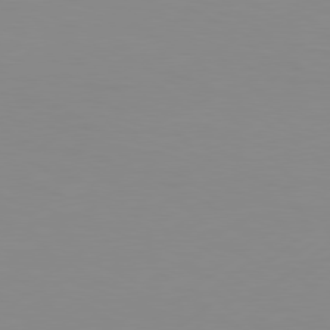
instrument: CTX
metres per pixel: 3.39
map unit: Hpe
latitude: 77.8961
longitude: -130.3657
